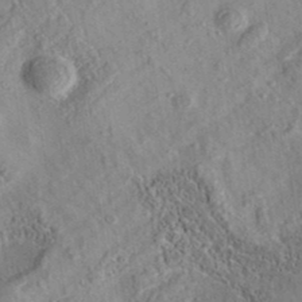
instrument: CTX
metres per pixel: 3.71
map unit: eAb
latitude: 35.8583
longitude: 108.8408
